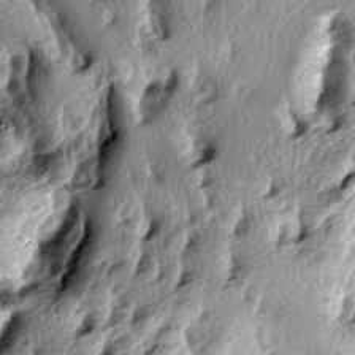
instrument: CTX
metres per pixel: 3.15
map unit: lAa
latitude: -6.4629
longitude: -124.6113
